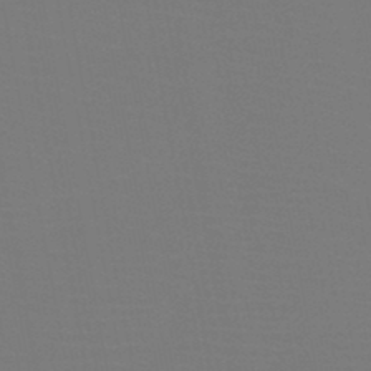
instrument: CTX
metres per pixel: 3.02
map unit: HNb
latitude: -47.0108
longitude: -43.1592
